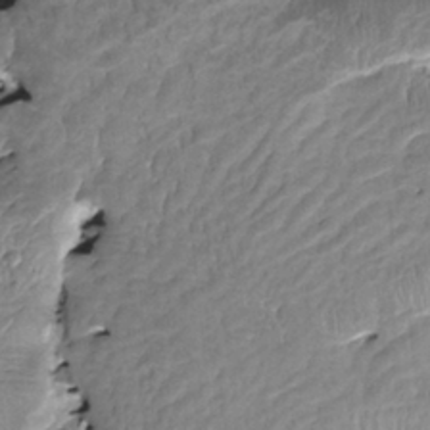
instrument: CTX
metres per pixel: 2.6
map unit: HNhu
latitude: 3.2537
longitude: 8.7841
